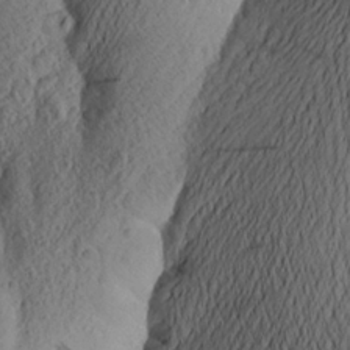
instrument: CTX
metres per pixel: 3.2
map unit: Aa
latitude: 23.9339
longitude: -149.1592
